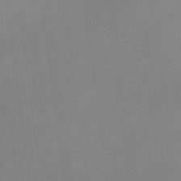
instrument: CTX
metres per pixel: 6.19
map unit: HNhu
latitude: 7.9528
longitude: 10.1795
